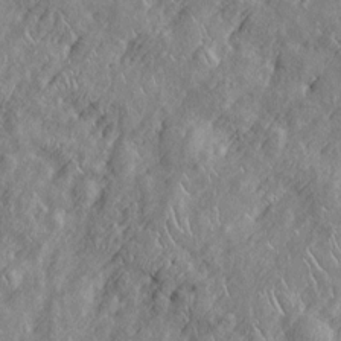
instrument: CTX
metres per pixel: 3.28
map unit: Htu
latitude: -6.7274
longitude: 153.5399
